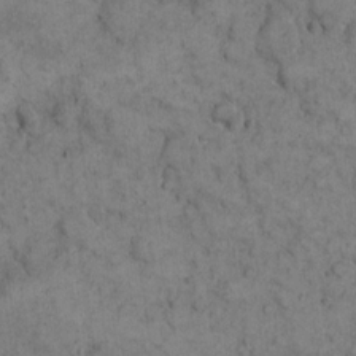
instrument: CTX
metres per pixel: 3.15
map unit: eHh
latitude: 11.6694
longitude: -63.4238
